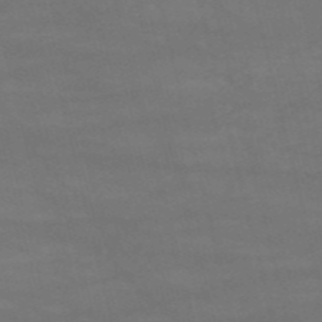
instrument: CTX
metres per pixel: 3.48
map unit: HNb
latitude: -54.0283
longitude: -37.6316
